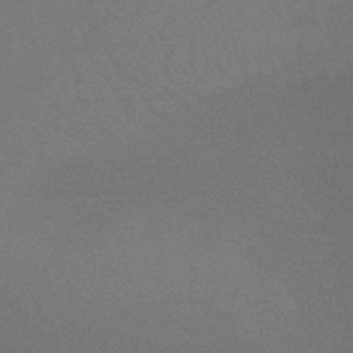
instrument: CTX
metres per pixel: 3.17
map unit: lHb
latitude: -41.5966
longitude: 77.1053
